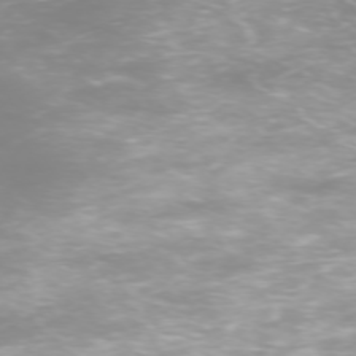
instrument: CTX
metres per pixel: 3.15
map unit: Hpe
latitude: -73.4643
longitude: 3.9178
